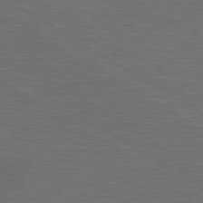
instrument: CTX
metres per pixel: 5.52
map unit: lApd
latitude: 80.4790
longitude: 118.2173
